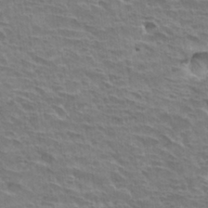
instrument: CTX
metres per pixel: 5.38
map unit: Hto
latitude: 30.9514
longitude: -41.7071
